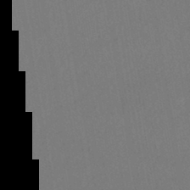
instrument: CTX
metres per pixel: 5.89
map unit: HNhu
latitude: -44.6896
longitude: 94.5007
